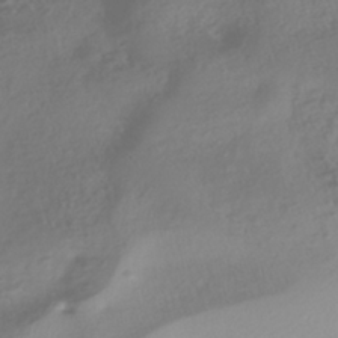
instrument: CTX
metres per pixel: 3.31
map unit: HNhu
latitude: -43.2753
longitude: 104.0094
